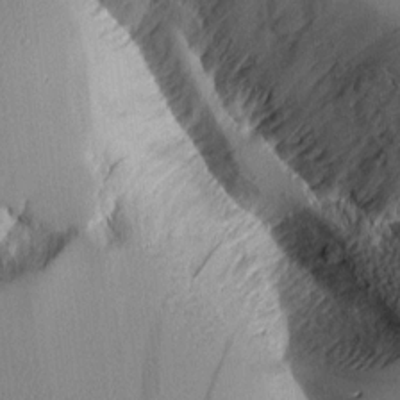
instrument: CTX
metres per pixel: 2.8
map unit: Aa
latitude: 10.5357
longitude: -127.4804
